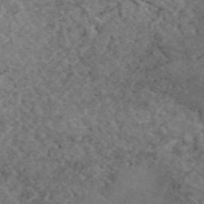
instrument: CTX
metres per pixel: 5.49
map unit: eAb
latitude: 47.4616
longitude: 113.7856
